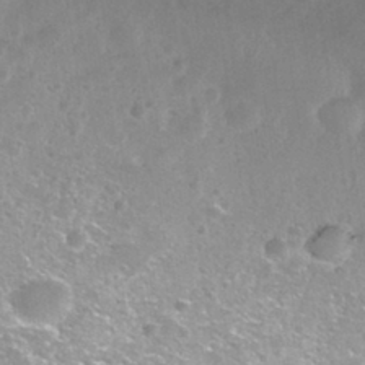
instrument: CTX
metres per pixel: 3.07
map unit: Nhu
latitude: 30.3279
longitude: -49.4048
